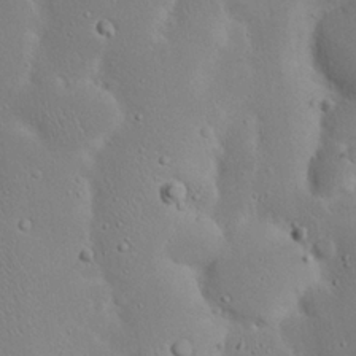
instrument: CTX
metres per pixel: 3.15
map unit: Nhu
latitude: 23.6316
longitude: -72.6302
